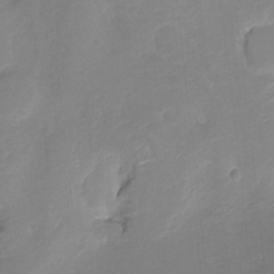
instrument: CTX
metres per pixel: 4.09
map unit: Nhu
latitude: -8.7841
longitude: -43.7828
